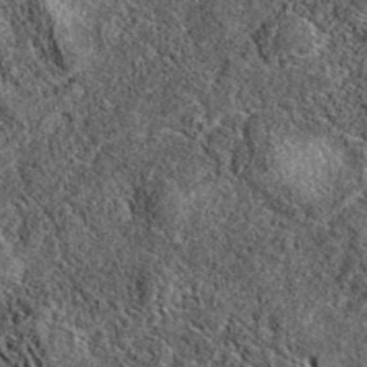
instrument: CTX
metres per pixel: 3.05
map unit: eAb
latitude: 38.3467
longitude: 108.1984
